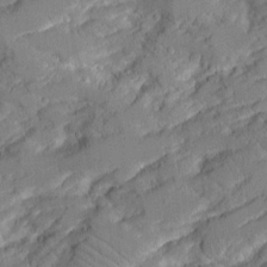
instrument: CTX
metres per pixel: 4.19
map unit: Aa
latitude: 11.6316
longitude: -125.7260
